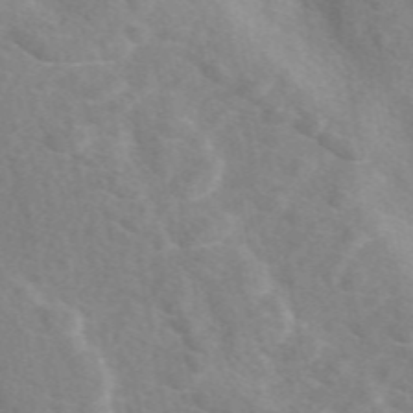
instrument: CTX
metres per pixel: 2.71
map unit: eAb
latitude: 48.3845
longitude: 119.0486
